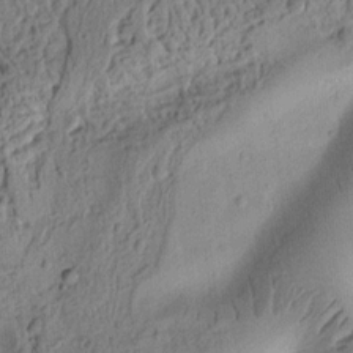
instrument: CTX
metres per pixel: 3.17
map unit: Ht
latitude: 8.5924
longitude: -75.6127
